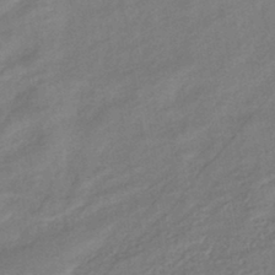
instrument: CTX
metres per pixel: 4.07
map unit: eHb
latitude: -42.4440
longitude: 83.3321
